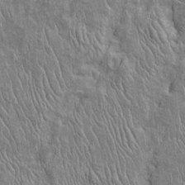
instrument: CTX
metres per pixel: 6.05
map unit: Htu
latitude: -5.8611
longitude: 152.8974
